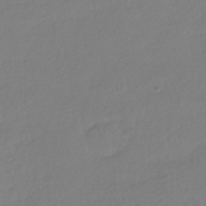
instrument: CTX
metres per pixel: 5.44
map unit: HNhu
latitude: -40.8786
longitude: 96.6897
